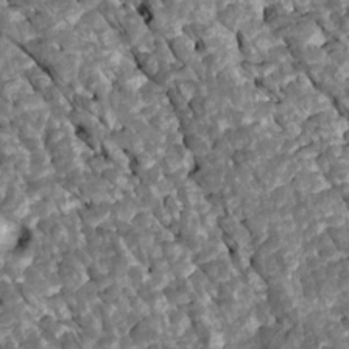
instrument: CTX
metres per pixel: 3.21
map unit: Htu
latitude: 1.1592
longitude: 144.9542
